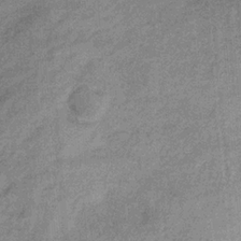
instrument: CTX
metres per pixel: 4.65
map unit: HNb
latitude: -31.5399
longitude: 61.0109
